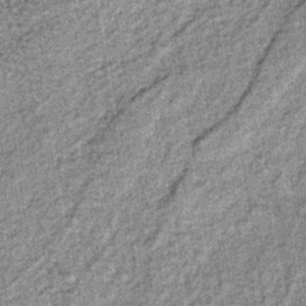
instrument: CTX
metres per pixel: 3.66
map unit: lHb
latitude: -37.7288
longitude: 64.0094
